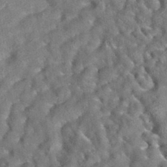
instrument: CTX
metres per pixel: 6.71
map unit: eAb
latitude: 35.1970
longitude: 112.2362
